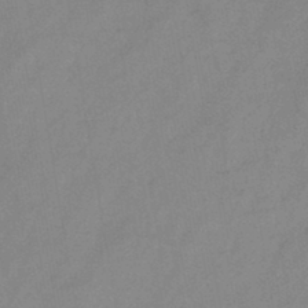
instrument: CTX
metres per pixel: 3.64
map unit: HNb
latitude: -45.5588
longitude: -38.8947
